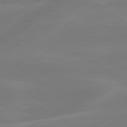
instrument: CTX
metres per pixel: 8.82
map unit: lApd
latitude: 79.2348
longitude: -142.0444
